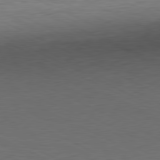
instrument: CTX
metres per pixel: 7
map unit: Ap
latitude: -81.7478
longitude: -76.9324
